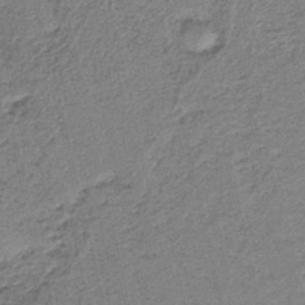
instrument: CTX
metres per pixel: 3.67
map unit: HNb
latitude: -39.7667
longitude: 49.9556
